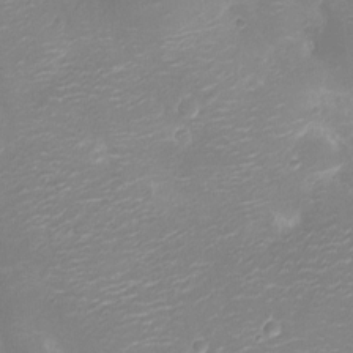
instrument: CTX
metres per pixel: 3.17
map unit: Ht
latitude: -10.7085
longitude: -23.0836
